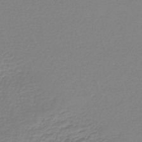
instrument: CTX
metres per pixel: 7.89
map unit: lHb
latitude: -45.3321
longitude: 62.9352
